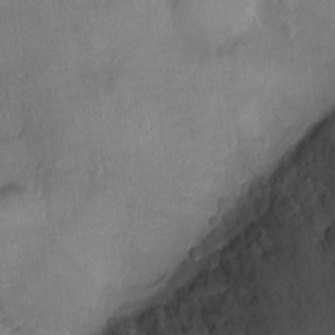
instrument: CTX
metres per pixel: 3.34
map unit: Ht
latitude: -4.3684
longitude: -14.9325
